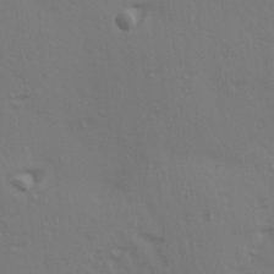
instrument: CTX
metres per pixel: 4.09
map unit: Ave
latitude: 14.6491
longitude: -105.4994
